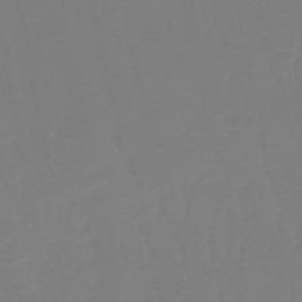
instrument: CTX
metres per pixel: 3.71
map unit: lHb
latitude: -50.1228
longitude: 81.0487
